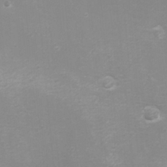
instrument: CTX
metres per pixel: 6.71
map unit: eHh
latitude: -4.3117
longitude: -75.3860
